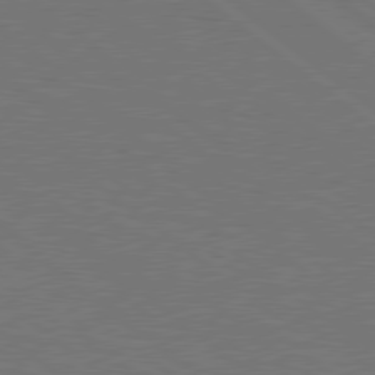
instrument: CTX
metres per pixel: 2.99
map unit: Hpe
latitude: 78.8758
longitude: -123.8583
